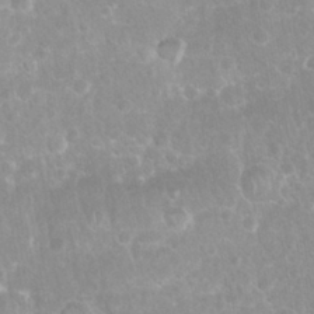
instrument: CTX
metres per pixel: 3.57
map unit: Nhu
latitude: 28.0633
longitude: -65.0269
